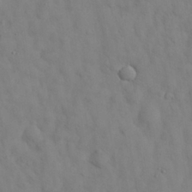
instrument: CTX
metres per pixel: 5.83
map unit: Nhu
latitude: 28.1200
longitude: -72.7625
